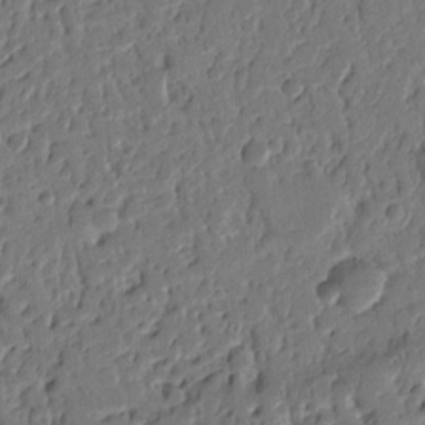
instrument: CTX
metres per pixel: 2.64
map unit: Ht
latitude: 10.4601
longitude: -78.1011
